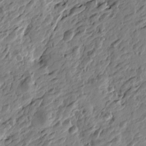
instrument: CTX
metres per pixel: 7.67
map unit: Htu
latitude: -3.5777
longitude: -178.8947
